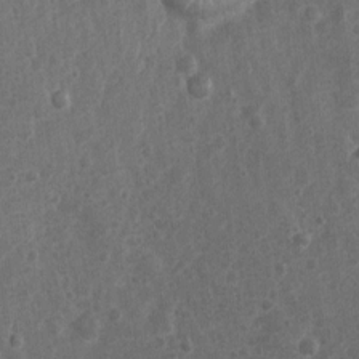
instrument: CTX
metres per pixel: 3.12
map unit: Nhu
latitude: 2.3089
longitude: -16.3467
